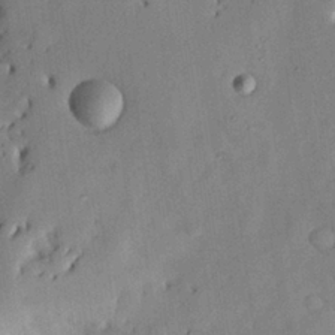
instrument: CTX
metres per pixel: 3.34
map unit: Nhu
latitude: 27.5371
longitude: -71.6316
